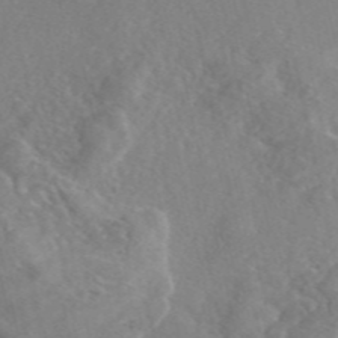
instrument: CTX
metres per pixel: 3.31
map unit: eAb
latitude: 46.6113
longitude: 112.8975
